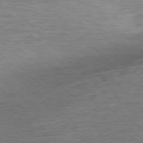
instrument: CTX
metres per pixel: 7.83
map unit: Ap
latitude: -77.1053
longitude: -94.6113
